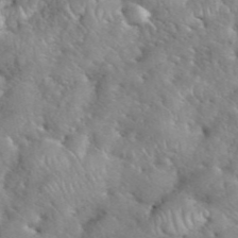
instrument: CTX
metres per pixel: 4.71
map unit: eHh
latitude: 40.2333
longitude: -56.7246
